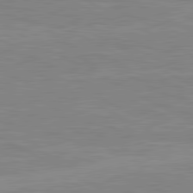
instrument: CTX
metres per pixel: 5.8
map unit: lApd
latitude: 80.9892
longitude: 171.6533
